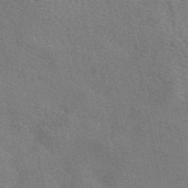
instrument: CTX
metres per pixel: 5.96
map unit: eAb
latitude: 50.5923
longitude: 108.6896
